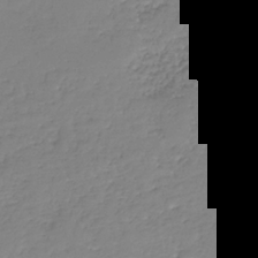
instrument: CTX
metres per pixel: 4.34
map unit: HNhu
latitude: -37.6910
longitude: 32.8408
